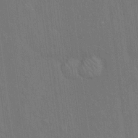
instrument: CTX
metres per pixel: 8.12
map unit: Hto
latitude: 15.7261
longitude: -57.8394
